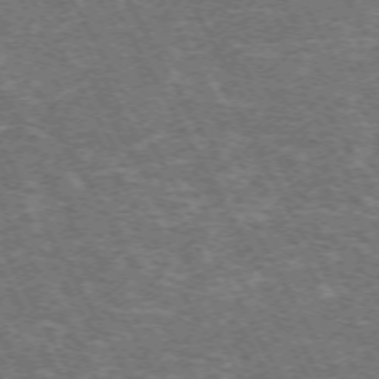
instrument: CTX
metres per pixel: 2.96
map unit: Hpe
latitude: -72.5385
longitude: 12.0472
